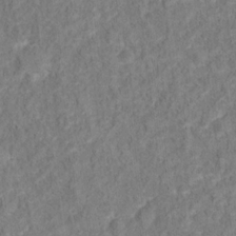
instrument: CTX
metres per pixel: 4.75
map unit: Hto
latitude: 13.1592
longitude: -38.2900
